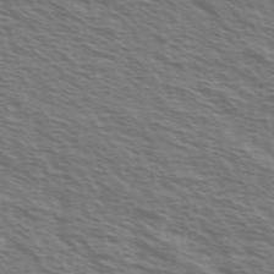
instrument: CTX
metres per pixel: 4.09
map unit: Ave
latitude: 37.7639
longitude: -111.1592
